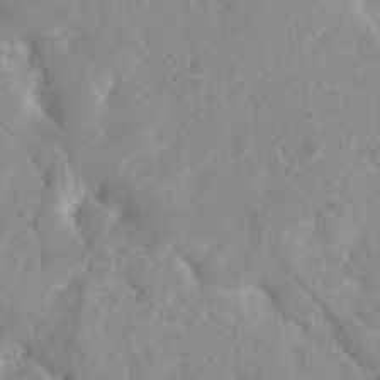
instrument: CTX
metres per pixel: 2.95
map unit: eHh
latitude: 0.9702
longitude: -55.8394
